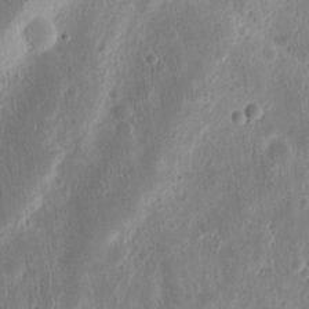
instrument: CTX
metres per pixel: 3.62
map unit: Ht
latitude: 11.0648
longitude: -74.9514
